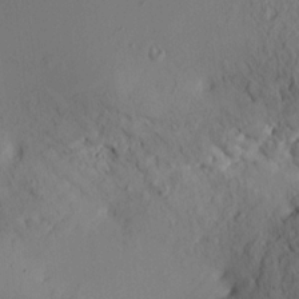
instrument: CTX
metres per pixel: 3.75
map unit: HNhu
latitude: 11.3293
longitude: 23.5021
